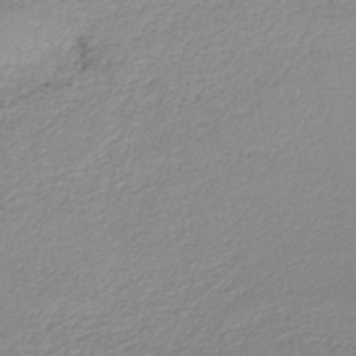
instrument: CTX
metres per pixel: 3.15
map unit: HNb
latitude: -45.2943
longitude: -42.8380
